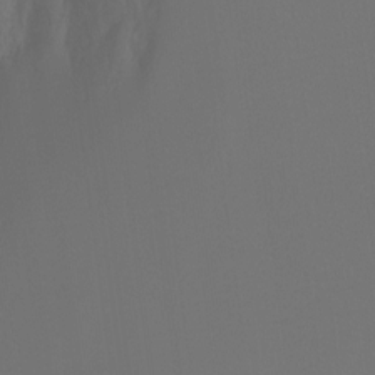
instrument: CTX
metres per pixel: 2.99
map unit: Ht
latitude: -15.9178
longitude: -43.1214
